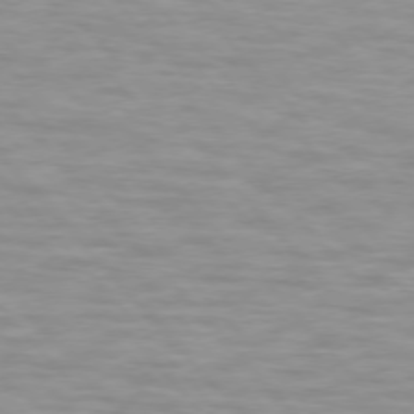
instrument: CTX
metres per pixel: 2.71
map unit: lApd
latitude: 74.7435
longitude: -61.1214
